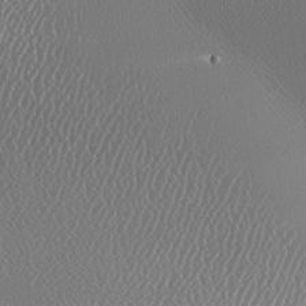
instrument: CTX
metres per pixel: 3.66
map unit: lAa
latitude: -9.2376
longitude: -128.4979
